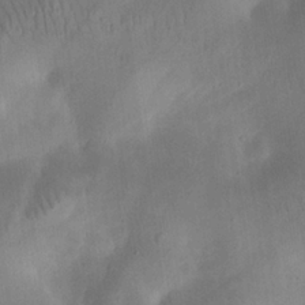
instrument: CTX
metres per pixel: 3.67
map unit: eHh
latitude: 24.4223
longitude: -67.8583
